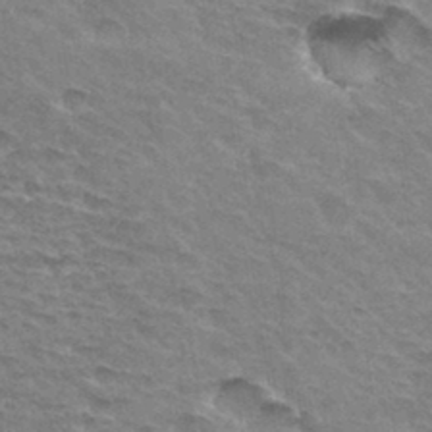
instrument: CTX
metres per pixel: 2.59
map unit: Hto
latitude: 34.0822
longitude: -45.3859
